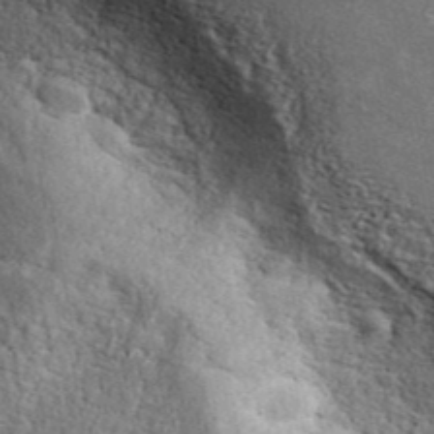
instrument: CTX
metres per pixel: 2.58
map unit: ANa
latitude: 43.5749
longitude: 45.7100
